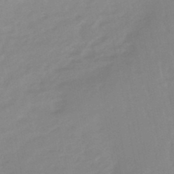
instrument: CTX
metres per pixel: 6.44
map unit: lHb
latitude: -48.1039
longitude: 76.8975
